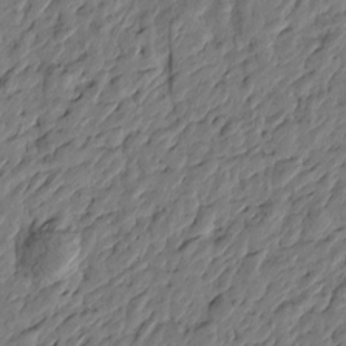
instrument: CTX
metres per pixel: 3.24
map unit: Htu
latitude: -2.5573
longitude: -179.5371
